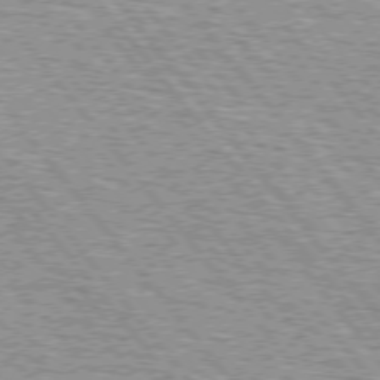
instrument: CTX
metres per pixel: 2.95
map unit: lApd
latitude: 74.8191
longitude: -76.5545
